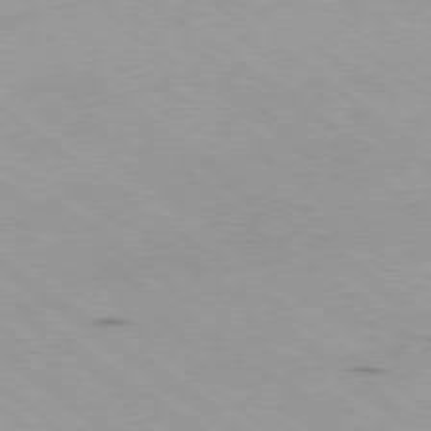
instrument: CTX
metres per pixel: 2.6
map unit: Ap
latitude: -79.0675
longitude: -99.6882
